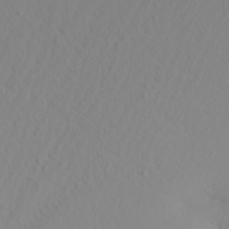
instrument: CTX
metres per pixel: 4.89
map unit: Aa
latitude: 20.9136
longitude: -145.9150
